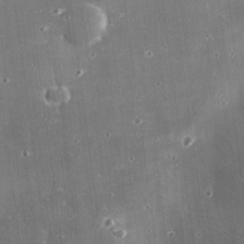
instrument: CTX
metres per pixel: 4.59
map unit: eHh
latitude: 24.5734
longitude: -90.0822
